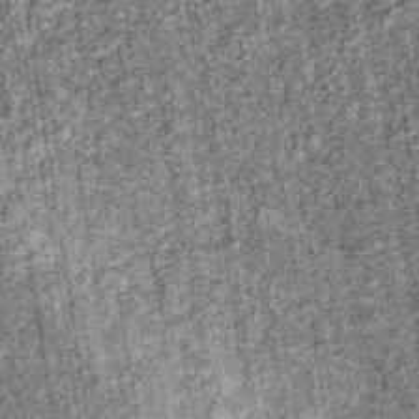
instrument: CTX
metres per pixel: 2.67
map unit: lHb
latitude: -36.1227
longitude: 67.3132
